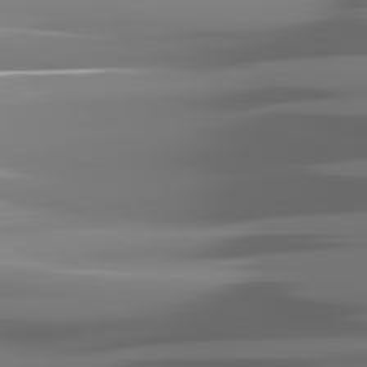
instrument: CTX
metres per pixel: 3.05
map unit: lApd
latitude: 81.6316
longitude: -142.2901
